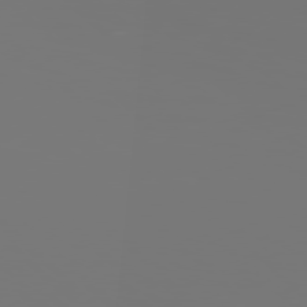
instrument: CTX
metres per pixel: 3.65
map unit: Hpe
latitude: 77.7071
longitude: -141.4615
